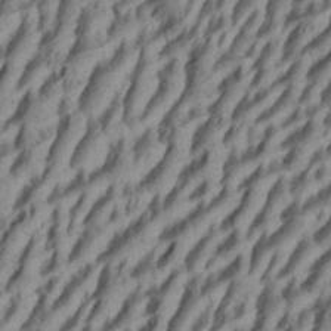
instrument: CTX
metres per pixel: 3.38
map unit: eHh
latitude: 34.7813
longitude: -137.3104
